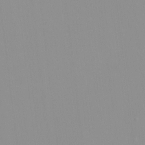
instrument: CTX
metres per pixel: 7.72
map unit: HNhu
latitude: -1.1998
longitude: -6.1767
